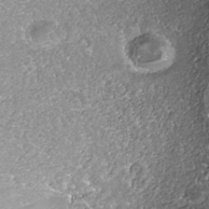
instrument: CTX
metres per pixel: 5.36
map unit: Nhe
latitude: -36.4818
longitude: -87.5749
